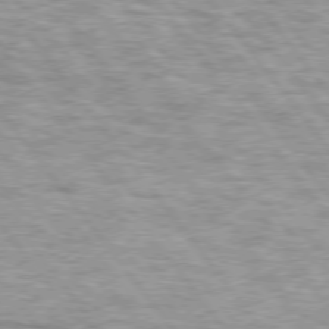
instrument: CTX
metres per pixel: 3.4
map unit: lApd
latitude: 75.1214
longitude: -48.6679
